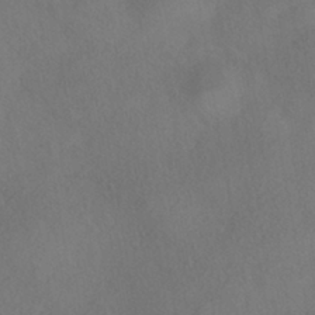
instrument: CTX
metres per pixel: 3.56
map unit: HNhu
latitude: -40.9542
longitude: 101.4643
